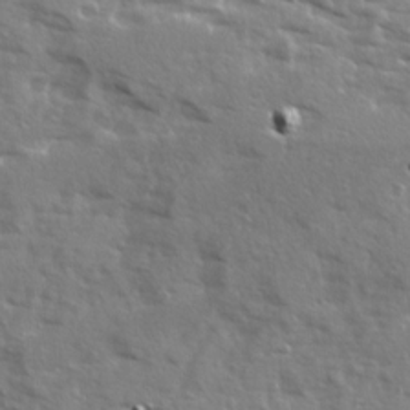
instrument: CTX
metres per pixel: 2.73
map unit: Ave
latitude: 12.8947
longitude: -102.0444
